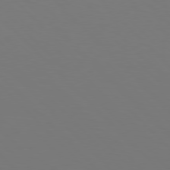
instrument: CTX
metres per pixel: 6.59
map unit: Hpe
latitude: 77.2537
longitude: -167.6693
